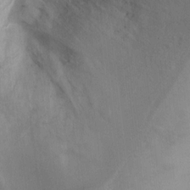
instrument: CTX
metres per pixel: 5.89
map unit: Ht
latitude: 3.4426
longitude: -28.3089
